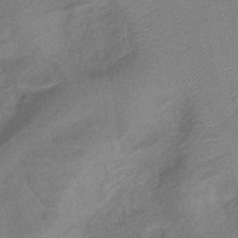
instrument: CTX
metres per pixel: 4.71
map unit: eHb
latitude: -43.1053
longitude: 84.5006
